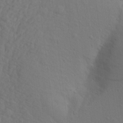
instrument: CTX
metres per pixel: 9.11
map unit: Aa
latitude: 15.9339
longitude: -143.6883
